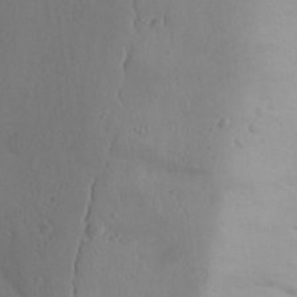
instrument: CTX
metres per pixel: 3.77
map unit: Aa
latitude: 24.4978
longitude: -127.8772
